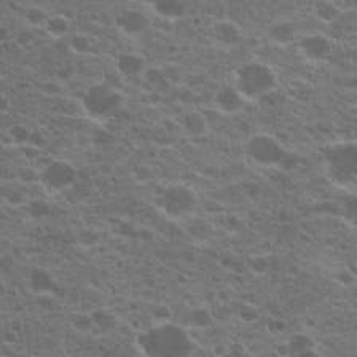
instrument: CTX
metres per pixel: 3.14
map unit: Hto
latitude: 20.5735
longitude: -36.4034
